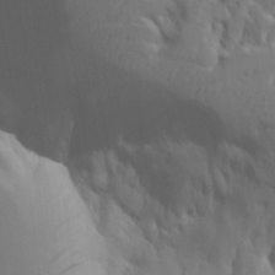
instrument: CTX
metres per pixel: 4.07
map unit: Aa
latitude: 21.5938
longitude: -124.5734
